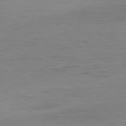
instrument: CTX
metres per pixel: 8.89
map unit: Ap
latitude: -80.2362
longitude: -83.2725
